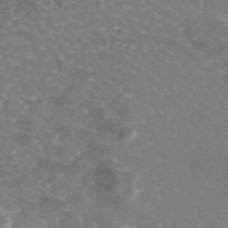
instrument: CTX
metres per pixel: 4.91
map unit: eAb
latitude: 45.7638
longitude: 120.6329
